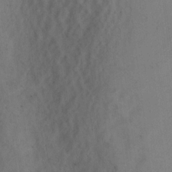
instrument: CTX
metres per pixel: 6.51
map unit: Ht
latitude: 1.4426
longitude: -37.0270
